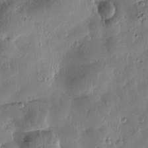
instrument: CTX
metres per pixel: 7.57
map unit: Htu
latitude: 0.6868
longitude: -177.7638
